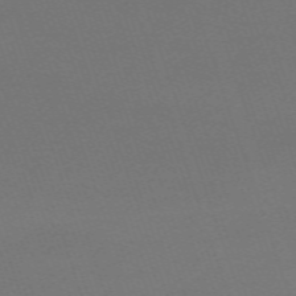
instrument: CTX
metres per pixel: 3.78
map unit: eHh
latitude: -63.9367
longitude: 52.1983
